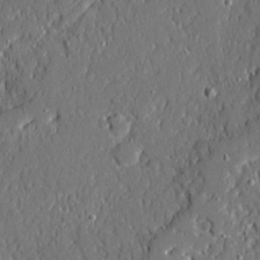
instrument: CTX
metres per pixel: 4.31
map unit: Ave
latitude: 20.8569
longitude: -127.7828
